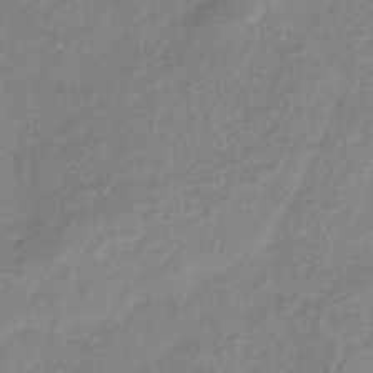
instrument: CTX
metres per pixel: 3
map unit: eHb
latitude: -40.1228
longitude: 81.5777
